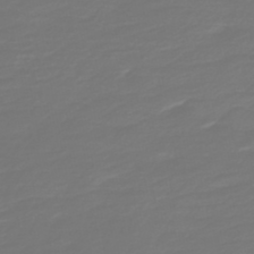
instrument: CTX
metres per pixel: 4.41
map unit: HNb
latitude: -47.1998
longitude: 54.3495
